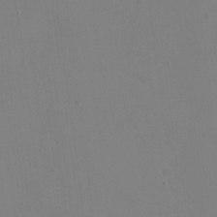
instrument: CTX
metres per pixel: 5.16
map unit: Ht
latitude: 1.1781
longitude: -33.8772
